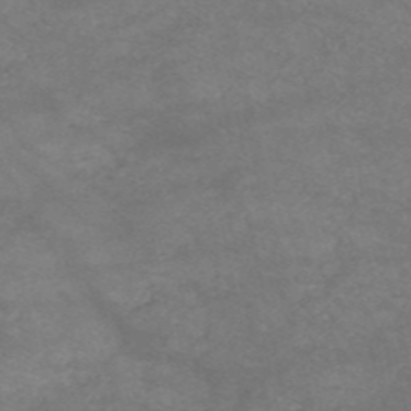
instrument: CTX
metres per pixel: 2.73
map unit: HNb
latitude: -53.0486
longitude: -41.4426
